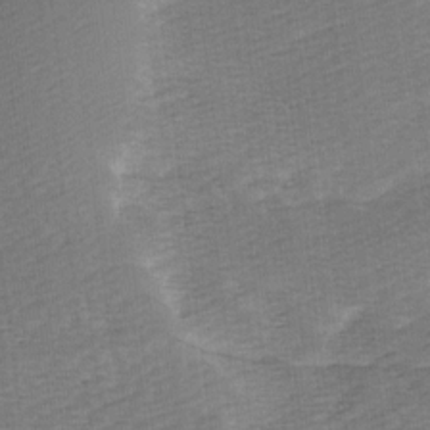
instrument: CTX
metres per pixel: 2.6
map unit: Ave
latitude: 9.5749
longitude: -106.8380
